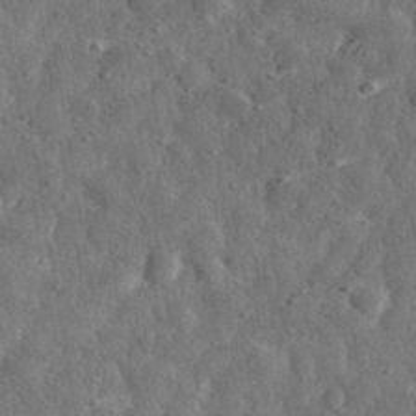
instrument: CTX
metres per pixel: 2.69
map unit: eHh
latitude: 33.5371
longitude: -78.7247
